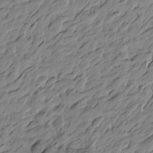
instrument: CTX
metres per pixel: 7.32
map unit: Htu
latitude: -4.1794
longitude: -178.6491
